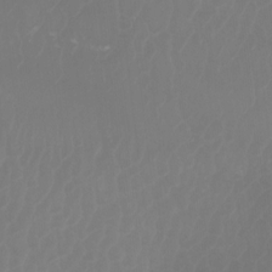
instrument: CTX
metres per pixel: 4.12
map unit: Htu
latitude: -5.4076
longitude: -74.8191
